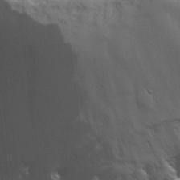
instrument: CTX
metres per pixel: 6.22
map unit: lHvf
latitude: 24.7435
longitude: 142.2550
